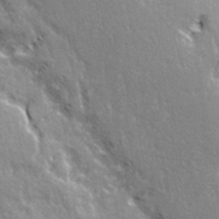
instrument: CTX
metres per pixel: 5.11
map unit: Ave
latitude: 21.1970
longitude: -135.4426
